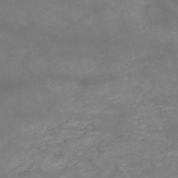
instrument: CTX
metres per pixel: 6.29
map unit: HNb
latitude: -53.1620
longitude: -41.5938
